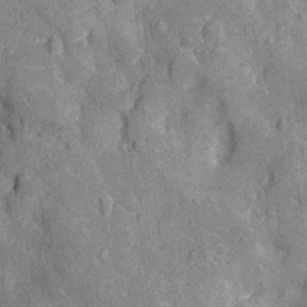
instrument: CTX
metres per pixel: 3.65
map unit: Nhu
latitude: -13.0864
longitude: -23.9339
